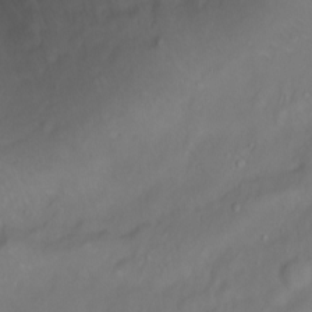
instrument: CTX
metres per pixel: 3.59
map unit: Ht
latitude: 0.9891
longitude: -36.6491
